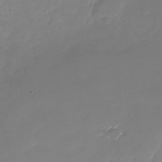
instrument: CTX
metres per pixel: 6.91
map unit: Nhu
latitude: -28.6519
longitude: -66.2333
